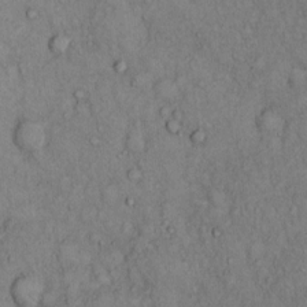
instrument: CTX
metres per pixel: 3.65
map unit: Hto
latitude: 11.8395
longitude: -60.3089
